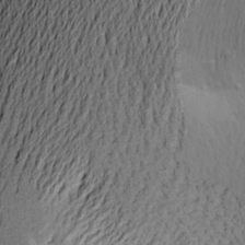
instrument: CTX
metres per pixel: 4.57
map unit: Aa
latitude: 17.6505
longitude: -145.0458
